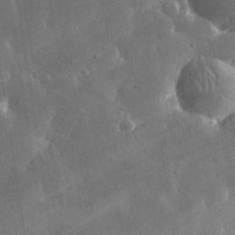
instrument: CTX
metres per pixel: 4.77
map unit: lHvf
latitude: 31.1592
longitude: -92.9702
